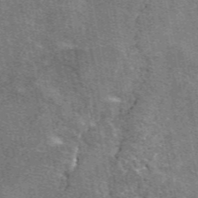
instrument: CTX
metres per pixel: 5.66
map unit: eAb
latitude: 48.9136
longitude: 116.4440
